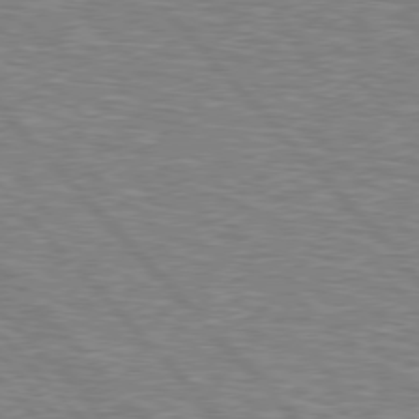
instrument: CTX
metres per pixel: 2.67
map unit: Hpe
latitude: 77.0458
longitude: -150.4223
